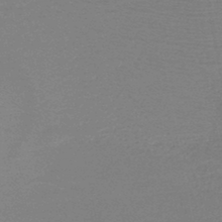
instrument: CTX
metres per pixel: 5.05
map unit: HNb
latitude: -46.5384
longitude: -39.3671
